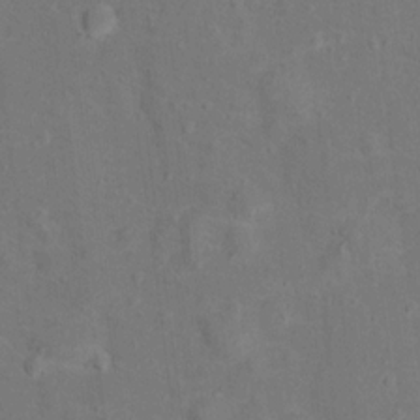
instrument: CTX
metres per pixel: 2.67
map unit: Hto
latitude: 14.3657
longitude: -41.4426
